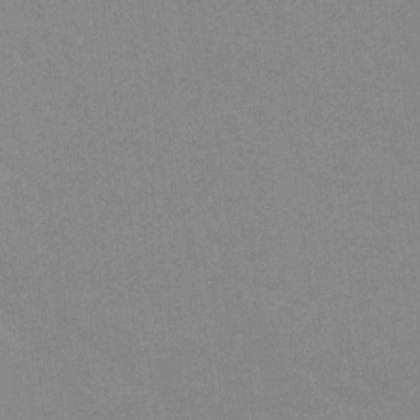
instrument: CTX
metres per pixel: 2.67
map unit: Ht
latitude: -13.5399
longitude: -58.5924
